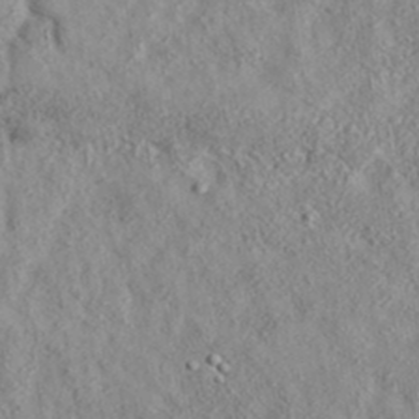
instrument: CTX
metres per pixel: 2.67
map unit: eAb
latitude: 35.5371
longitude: 107.4077
